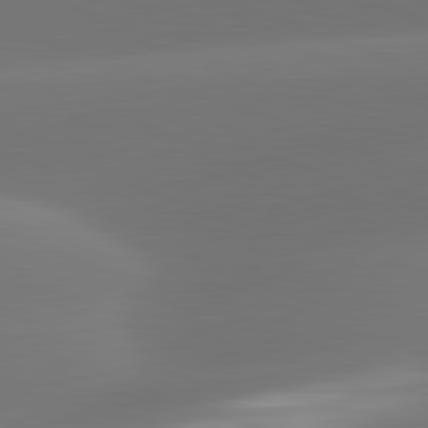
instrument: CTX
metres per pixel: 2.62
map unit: lApd
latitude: 81.8961
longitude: -162.9514
